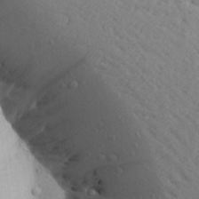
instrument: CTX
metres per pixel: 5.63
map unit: Aa
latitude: 25.4804
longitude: -148.3845
